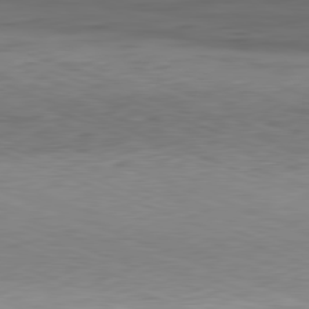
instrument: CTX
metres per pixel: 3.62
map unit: Hpe
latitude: -82.0850
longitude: 15.6911
